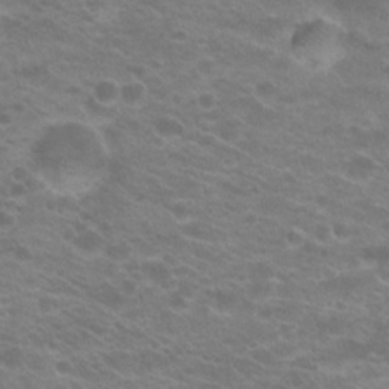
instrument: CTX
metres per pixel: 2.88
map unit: Hto
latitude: 21.0081
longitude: -37.3482
